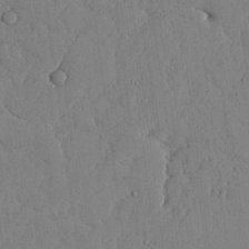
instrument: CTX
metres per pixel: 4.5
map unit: lHvf
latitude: 17.4426
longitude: -112.7624
